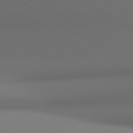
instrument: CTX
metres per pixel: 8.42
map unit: lApd
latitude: 81.0269
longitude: 137.1998
